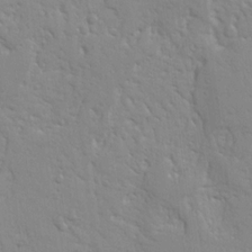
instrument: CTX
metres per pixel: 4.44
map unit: Nhu
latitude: 15.8017
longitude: -78.4790
